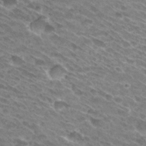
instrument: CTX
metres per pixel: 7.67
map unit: Hto
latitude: 30.9703
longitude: -43.9717
